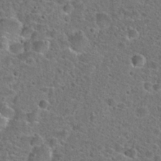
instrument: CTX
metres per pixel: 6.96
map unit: Hto
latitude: 24.0822
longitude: -48.0633
